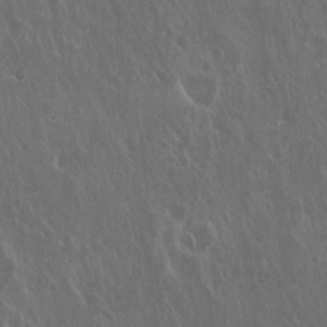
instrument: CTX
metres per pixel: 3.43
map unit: Hto
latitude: 19.3292
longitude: -57.3292
